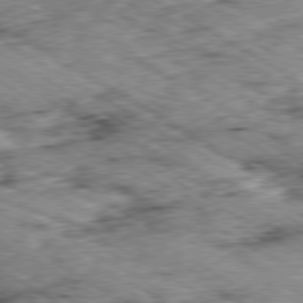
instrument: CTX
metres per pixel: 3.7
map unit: Ap
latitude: -80.1984
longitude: -48.8380
